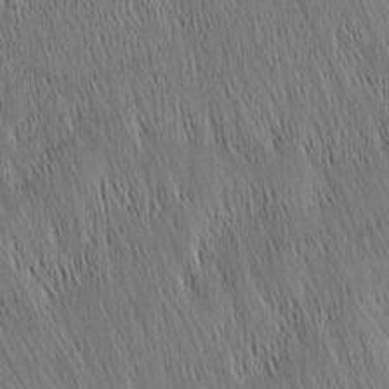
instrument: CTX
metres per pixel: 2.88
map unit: Nhu
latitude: -4.3873
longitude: -151.3292
